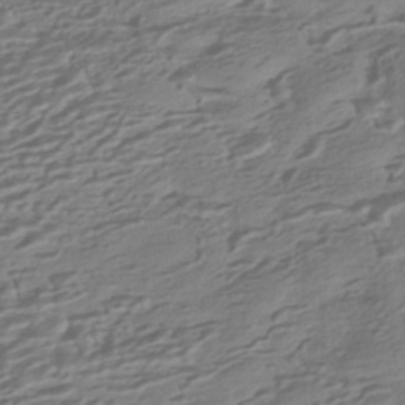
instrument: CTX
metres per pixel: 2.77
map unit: HNhu
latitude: -42.7652
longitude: 104.8219
